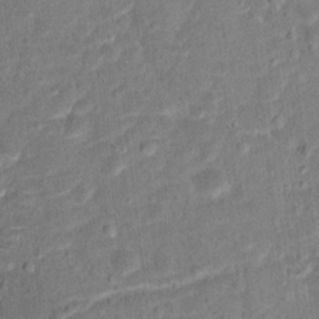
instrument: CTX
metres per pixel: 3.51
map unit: Hto
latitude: 14.8758
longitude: -38.9514
